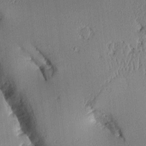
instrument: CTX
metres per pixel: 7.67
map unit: Aa
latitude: 11.0648
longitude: -127.8583
